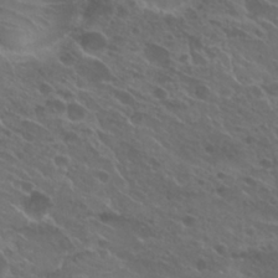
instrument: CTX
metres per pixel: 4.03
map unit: Hto
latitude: 25.5938
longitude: -39.9150
